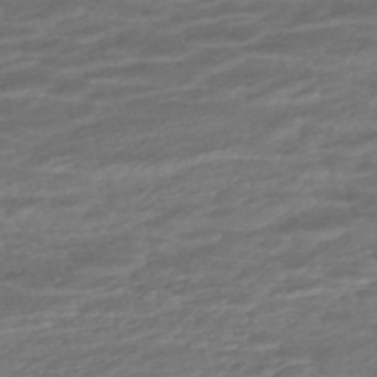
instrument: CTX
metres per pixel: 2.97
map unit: ANa
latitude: -45.4077
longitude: 104.7274
